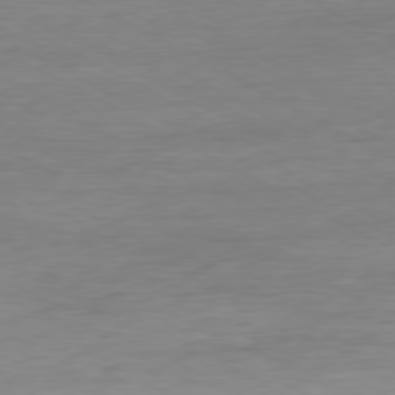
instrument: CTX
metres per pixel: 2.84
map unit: Ap
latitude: -80.7463
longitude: -95.7639
